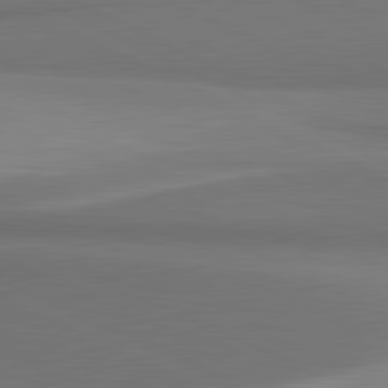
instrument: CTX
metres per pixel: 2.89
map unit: lApd
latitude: 81.7827
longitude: 155.1053
